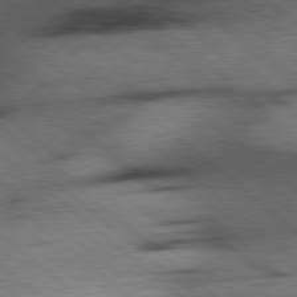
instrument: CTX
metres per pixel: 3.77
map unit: Hpe
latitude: 78.2901
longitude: -153.5182
